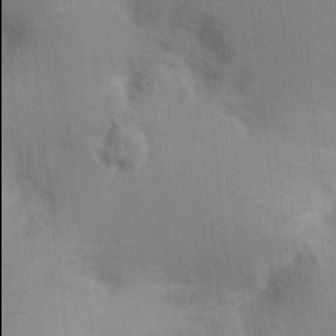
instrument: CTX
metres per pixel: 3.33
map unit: Ht
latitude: 0.3845
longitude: -13.9906
